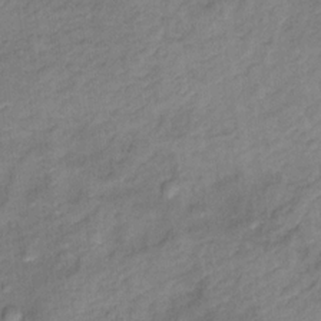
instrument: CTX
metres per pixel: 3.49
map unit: Ht
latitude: 12.0822
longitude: -40.1766
